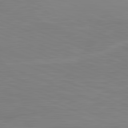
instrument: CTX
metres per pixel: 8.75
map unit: lApd
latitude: 81.8961
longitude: -169.0270
